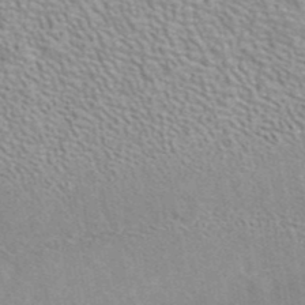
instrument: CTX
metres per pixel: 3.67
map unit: ANa
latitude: 41.1403
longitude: 18.3306
